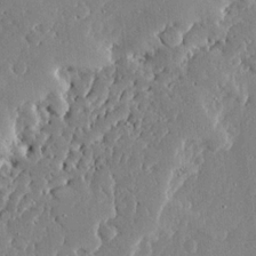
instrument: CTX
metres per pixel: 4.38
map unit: Ave
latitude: 16.4412
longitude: -139.5749
